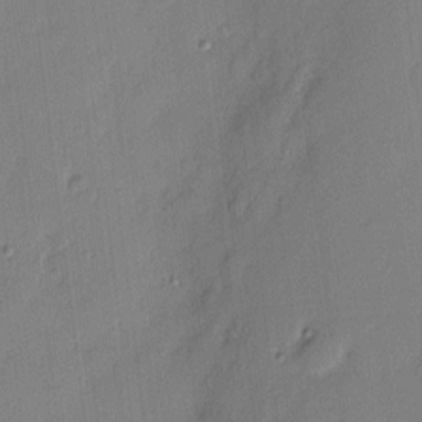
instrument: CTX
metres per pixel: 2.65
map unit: eHh
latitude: 3.3104
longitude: -77.1025
